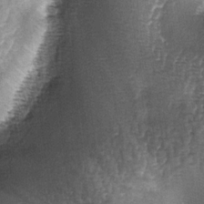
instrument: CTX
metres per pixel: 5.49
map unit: lAa
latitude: -4.8786
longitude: -128.4412
